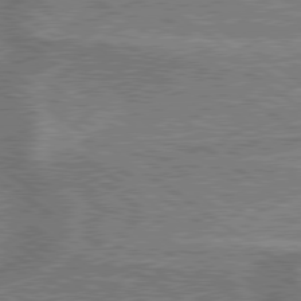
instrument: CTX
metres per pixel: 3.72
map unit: lApd
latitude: 79.4616
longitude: 175.2753
